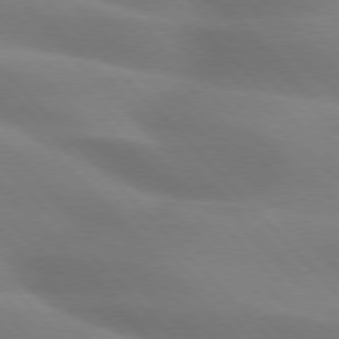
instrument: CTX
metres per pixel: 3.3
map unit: lApd
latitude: 75.3293
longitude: -61.5371
